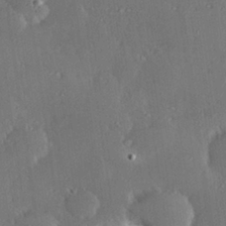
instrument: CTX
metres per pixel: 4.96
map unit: Hve
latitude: 27.9528
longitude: -93.6694
